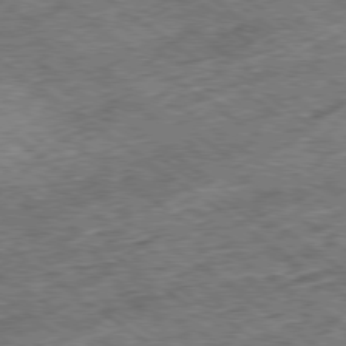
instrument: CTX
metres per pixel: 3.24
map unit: Ap
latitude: -79.2942
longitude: -50.4790
